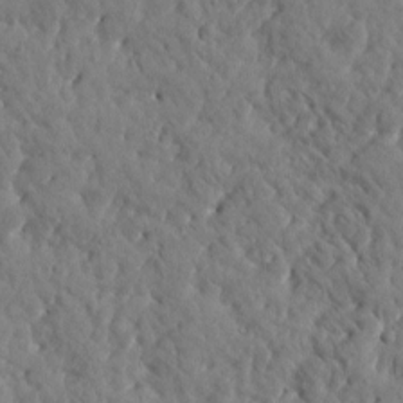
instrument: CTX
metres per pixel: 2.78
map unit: Htu
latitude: 1.1403
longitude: 178.9919
